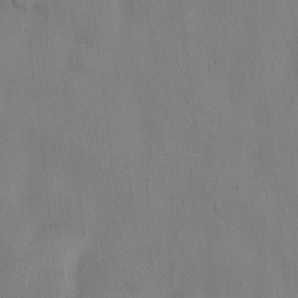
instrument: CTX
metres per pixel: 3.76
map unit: HNhu
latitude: 4.0444
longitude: -7.7450
